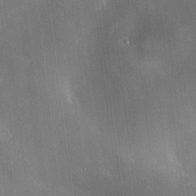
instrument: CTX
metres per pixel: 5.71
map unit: HNhu
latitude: 9.1403
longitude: 13.4077
